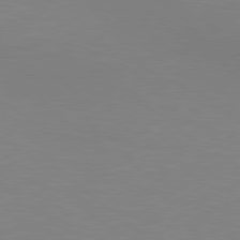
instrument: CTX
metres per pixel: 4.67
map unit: Hpe
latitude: 78.8002
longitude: -127.8961
